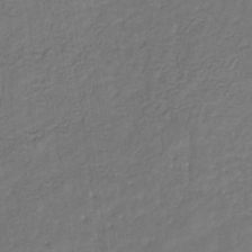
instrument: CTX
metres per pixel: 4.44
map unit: eHb
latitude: -30.8030
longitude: 71.7478
